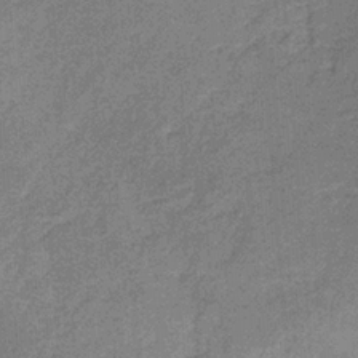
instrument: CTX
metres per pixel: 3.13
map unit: HNb
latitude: -31.5777
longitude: 60.6896
